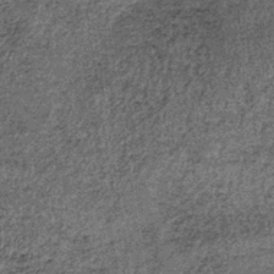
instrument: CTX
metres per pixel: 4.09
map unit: lHb
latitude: -39.3698
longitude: 66.5574
